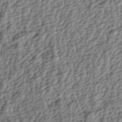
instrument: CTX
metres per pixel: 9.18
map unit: lAa
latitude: -4.6329
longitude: -122.4223
